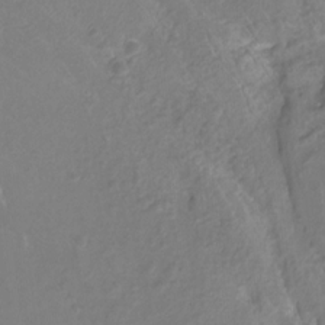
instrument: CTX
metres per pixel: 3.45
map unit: Htu
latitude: -12.7274
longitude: -72.1011
